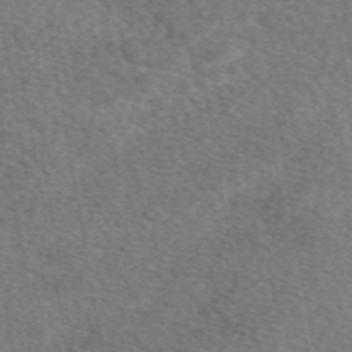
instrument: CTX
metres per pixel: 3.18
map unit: eAb
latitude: 50.1011
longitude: 110.8030
